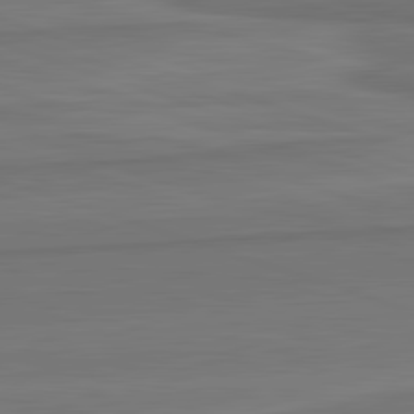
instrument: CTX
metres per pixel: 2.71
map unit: lApd
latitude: 82.4978
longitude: 168.0661
